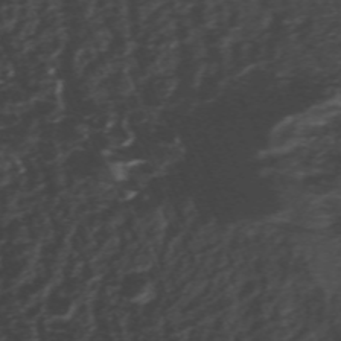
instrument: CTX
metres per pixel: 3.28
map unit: ANa
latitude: -40.7652
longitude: 103.2376
